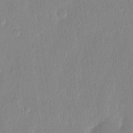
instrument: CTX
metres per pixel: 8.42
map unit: eHh
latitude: 12.6302
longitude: -70.9514
